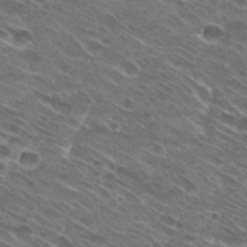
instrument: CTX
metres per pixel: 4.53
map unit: Hto
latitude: 29.4237
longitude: -44.3467
